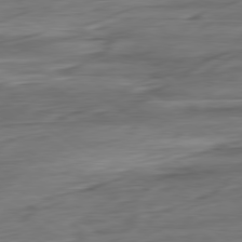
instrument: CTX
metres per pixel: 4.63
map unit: Ap
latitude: -80.3684
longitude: -69.0459
